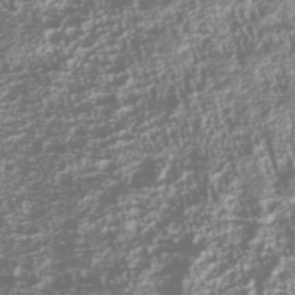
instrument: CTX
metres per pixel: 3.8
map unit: Nhu
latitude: -40.7085
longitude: -83.7827
